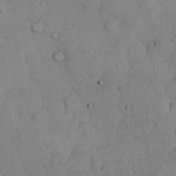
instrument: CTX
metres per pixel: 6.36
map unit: Hto
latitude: 10.2145
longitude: -57.8016
